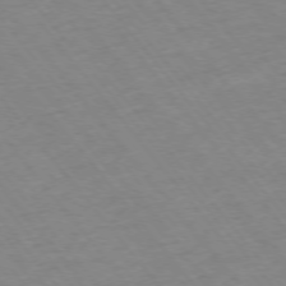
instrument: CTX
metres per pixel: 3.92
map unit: Ap
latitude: -75.4077
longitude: -81.5371
